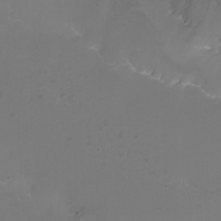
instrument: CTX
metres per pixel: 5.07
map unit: Nhu
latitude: -13.5210
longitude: -63.1026
